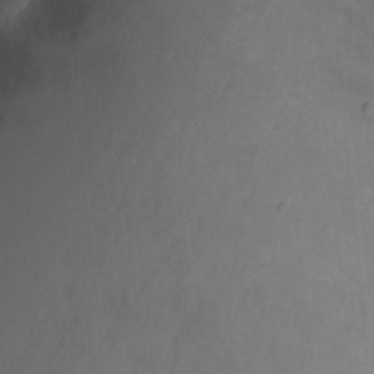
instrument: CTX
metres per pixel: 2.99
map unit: Nhu
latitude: -4.2550
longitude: -74.3656
